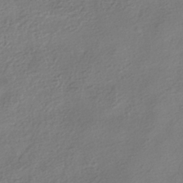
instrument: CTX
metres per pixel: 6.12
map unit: HNhu
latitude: -41.4076
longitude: 99.4643
